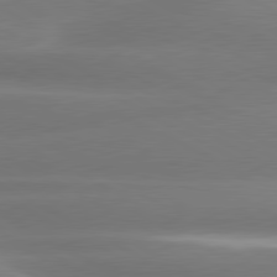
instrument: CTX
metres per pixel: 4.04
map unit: lApd
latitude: 80.7057
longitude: -135.5560
